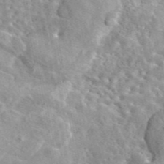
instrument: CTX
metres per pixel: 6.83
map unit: eAb
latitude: 44.8380
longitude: 114.0283
